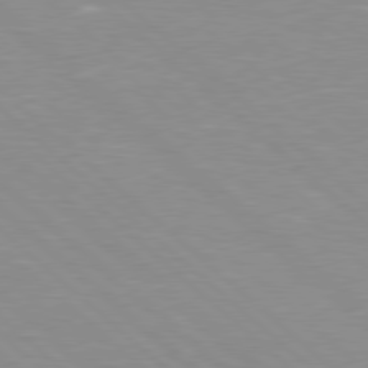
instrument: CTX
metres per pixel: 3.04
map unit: Hpe
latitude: 78.1011
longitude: -140.2900
